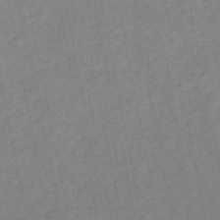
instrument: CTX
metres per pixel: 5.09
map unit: HNb
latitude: -52.3117
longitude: -50.1200
